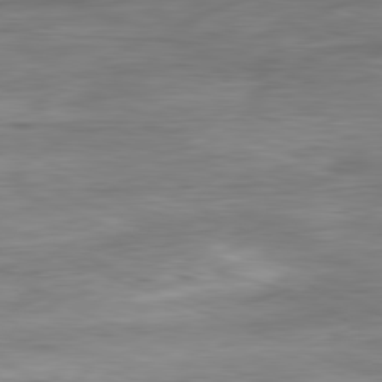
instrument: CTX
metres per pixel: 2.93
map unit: Ap
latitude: -81.6911
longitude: -80.1956
